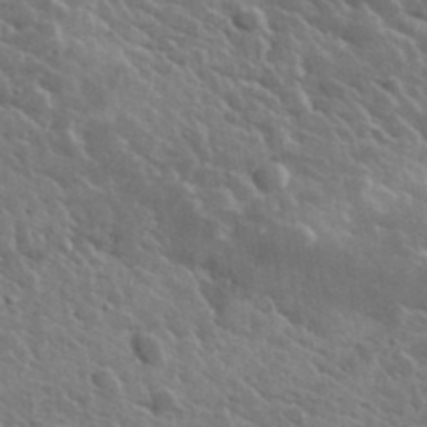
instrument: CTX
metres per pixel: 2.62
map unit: lHvf
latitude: 36.4601
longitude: -88.9325
